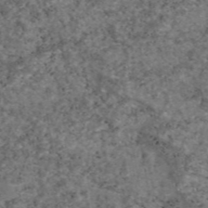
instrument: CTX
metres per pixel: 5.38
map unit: eAb
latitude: 46.5357
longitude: 117.9178
